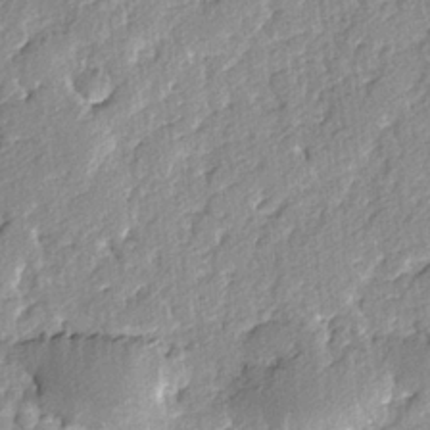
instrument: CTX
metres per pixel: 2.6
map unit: lAvf
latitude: -4.2928
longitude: -108.0822
